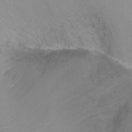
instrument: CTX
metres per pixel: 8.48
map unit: Ht
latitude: -7.5399
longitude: -35.4048
